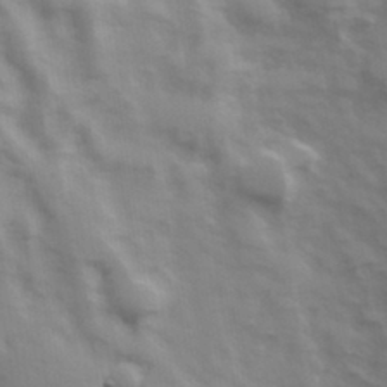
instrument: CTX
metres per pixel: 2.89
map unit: Hve
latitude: 32.8002
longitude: 150.1417
